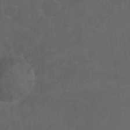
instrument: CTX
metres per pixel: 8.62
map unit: Hto
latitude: -10.1984
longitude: -36.8380
